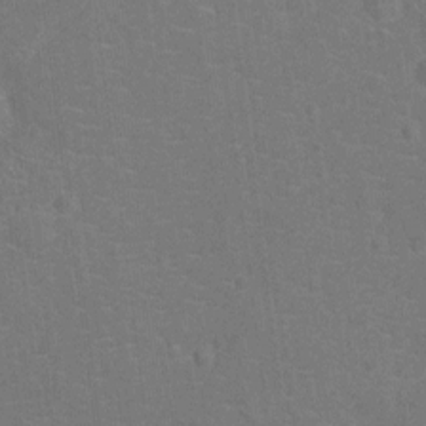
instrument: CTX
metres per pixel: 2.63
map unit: Ht
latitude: -12.2362
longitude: -25.2159
